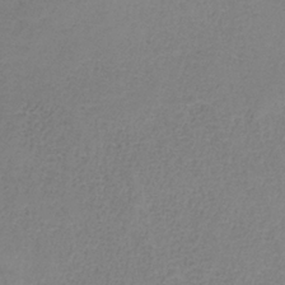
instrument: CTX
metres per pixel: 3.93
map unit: HNb
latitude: -33.8423
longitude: 53.8611
